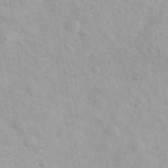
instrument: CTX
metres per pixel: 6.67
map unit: Ave
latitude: 39.7450
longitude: -107.0458
